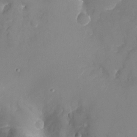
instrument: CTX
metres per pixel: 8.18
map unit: Nhu
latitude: -20.6329
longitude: -58.1767
